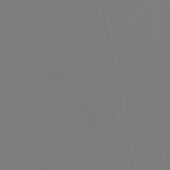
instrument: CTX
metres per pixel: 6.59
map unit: lHb
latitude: -39.2565
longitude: 62.2739
